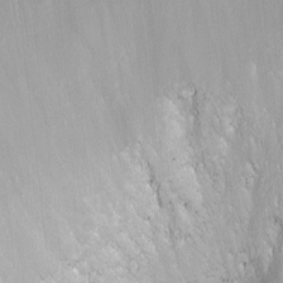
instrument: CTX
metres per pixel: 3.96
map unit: Nhu
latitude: -8.9353
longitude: -85.1025
